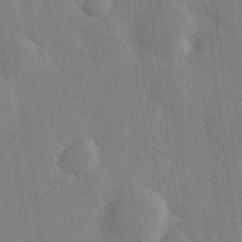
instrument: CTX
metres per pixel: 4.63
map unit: Hve
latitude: 25.9906
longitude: 150.9164
